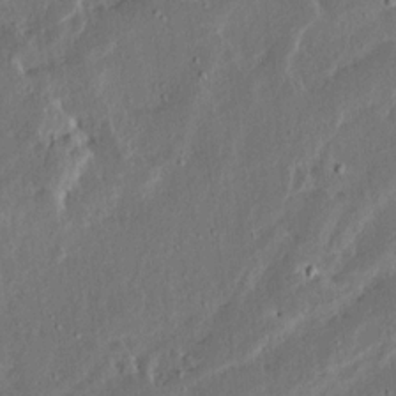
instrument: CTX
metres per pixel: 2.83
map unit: Ave
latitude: 14.7436
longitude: -138.2711
